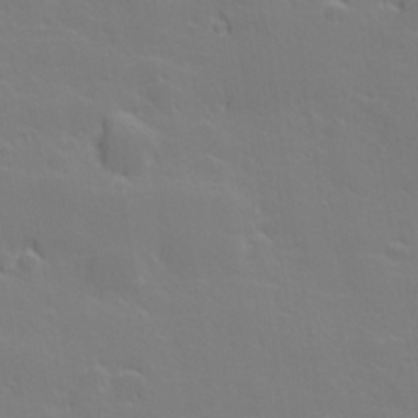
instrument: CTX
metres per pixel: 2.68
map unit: lHvf
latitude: 27.0648
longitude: 143.2376
